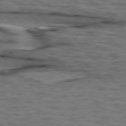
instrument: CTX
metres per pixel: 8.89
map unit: lApd
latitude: 76.4979
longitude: -72.0255
